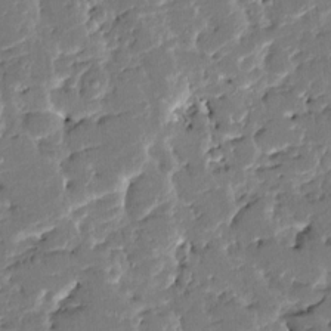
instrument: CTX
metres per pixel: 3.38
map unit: HNhu
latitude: 6.4034
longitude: -5.6883
